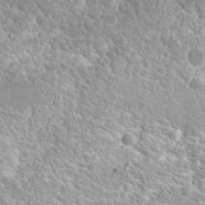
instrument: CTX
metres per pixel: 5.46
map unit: Hto
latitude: 21.4994
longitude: -31.4805
